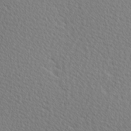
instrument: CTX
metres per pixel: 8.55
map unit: Hve
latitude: 2.2144
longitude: -121.4805
